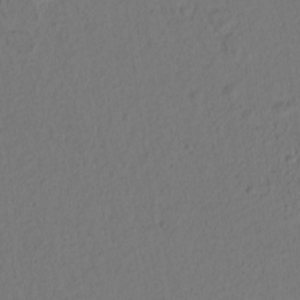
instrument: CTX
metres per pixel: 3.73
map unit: lAvf
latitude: 8.7057
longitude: 166.0472
